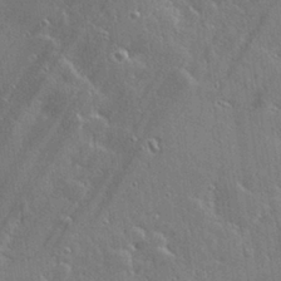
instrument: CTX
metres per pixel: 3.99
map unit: Hve
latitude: 28.5923
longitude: -92.2144
